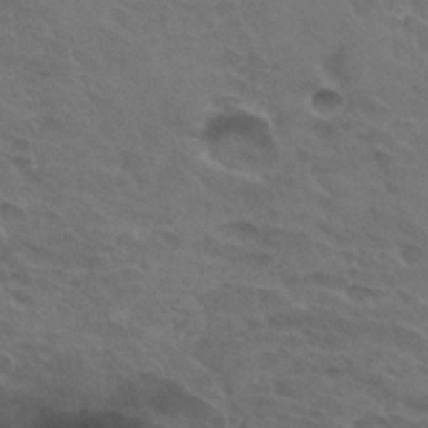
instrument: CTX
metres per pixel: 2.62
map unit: Hto
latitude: 32.3467
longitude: -45.7260
